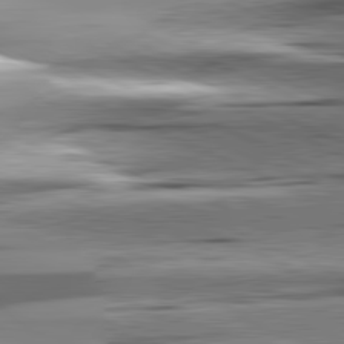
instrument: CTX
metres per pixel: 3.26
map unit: lApd
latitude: 81.8394
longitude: -146.1578
